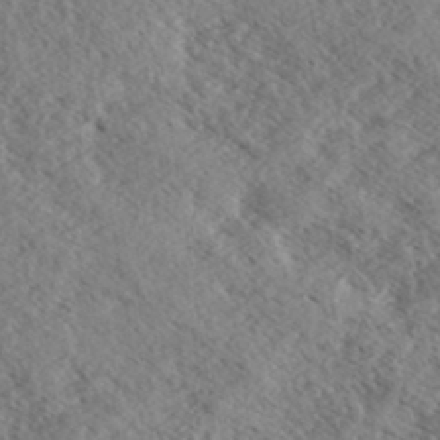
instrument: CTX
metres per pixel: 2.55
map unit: eHh
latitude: 36.0255
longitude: -139.7639
